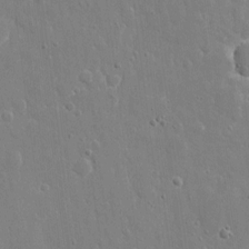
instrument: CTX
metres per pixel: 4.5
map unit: eHh
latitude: 8.9703
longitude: -69.8206
